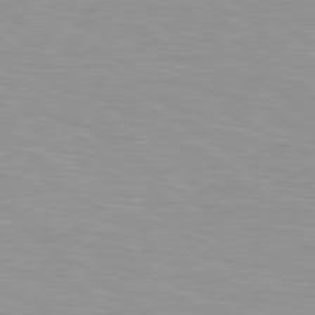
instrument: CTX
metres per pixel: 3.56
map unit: Hpe
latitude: 78.5357
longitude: 175.8800
